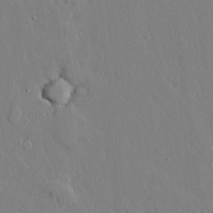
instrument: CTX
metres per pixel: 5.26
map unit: lAvf
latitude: 24.5356
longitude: -110.7058
